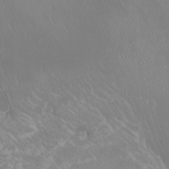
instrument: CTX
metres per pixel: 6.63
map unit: Htu
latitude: -6.4440
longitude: -71.3481
